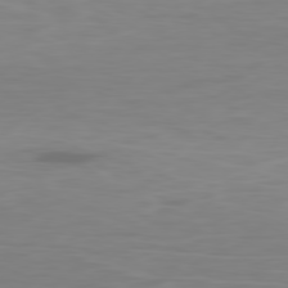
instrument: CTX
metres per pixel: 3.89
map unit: Ap
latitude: -80.3118
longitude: -70.6868
